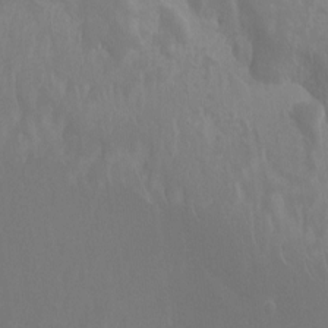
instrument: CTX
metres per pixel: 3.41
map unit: Nhu
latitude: -8.8030
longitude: -78.9703
